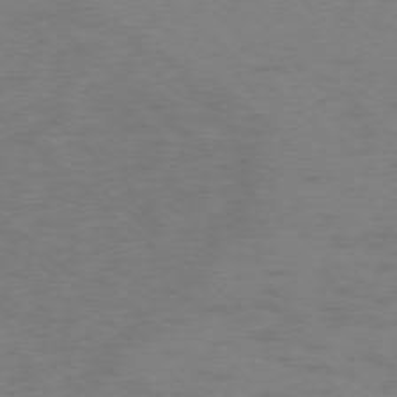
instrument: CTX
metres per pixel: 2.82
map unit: Ap
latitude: -76.8219
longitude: -76.8191
